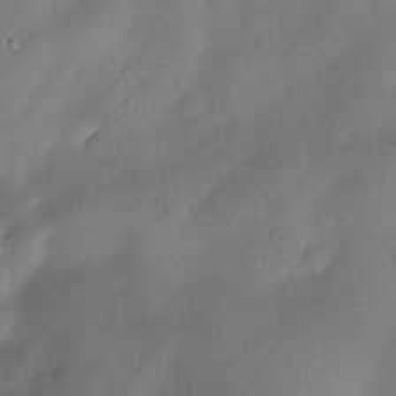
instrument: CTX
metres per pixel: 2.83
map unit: Nve
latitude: -23.4077
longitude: -138.8569
